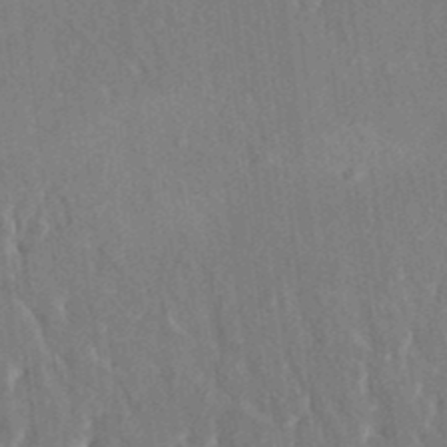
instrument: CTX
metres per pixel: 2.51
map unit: HNhu
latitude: 4.8191
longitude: 10.5007
